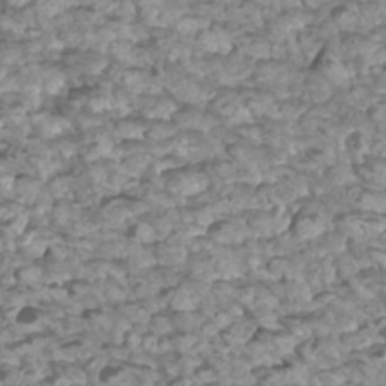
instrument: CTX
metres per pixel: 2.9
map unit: Htu
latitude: 3.0836
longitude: -21.2159
